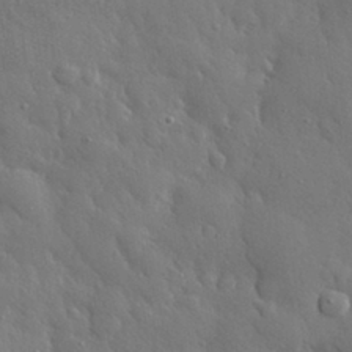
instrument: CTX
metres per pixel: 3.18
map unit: eHh
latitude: 30.5924
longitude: -78.9514
